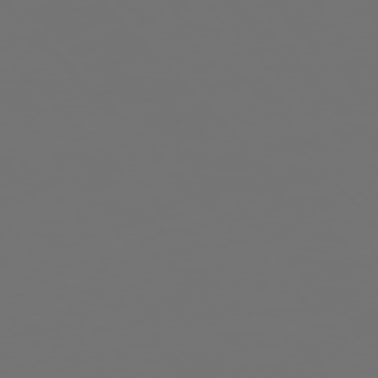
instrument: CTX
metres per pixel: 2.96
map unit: Ap
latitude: -76.5385
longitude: -62.5924
